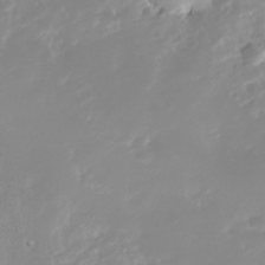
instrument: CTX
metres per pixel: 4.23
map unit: Nhe
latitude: -32.6330
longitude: -117.1214
